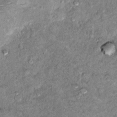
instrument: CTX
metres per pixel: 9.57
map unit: Hto
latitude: 10.2901
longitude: -36.6679
